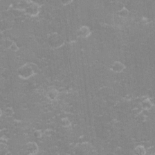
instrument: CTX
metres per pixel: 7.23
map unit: eHh
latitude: -2.8785
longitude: -75.7828
